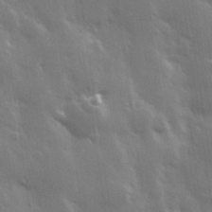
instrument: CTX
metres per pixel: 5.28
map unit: Hve
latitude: 28.3089
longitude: 148.0094
